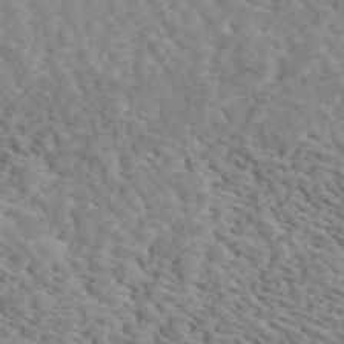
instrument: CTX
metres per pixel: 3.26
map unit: ANa
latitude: 45.2159
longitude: 37.9745
